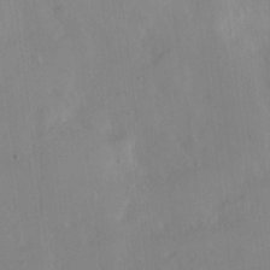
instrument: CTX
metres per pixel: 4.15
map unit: Hve
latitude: 19.1403
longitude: 150.2739
